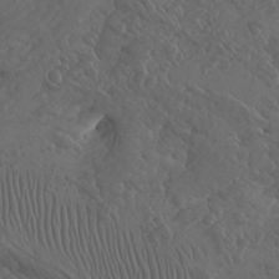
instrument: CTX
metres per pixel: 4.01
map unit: Htu
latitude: -7.5966
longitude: -66.1388
